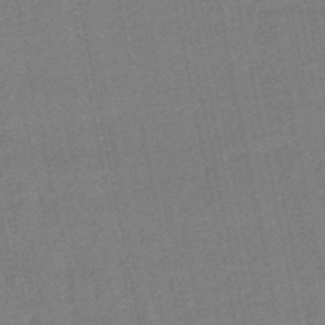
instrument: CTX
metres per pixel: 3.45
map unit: lHb
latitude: -49.3510
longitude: 79.2942
